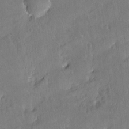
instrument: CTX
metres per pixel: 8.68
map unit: Hto
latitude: -14.2929
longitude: -41.8583
